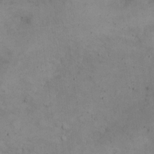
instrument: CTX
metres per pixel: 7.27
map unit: eHh
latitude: 21.1403
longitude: -61.2537
